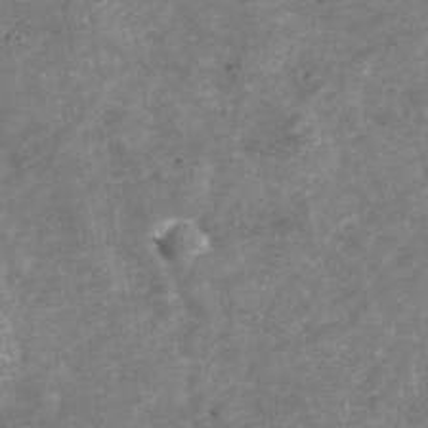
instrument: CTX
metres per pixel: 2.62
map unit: Nhu
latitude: -39.5021
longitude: -81.3104
